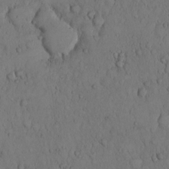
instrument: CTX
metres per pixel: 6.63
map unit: Hto
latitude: 9.6316
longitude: -57.5560
